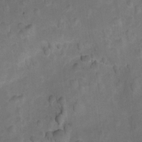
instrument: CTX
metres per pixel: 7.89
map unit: Hto
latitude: 4.3089
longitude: -32.4790
